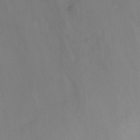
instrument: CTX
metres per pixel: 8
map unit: Nhu
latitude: -13.2376
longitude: -58.1578
